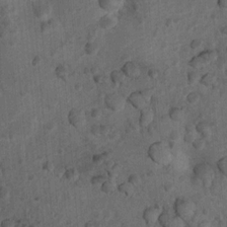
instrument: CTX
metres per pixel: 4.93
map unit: Nhu
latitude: 6.2334
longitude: -22.6490
